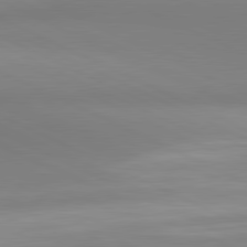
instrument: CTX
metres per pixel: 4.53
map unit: lApd
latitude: 81.1214
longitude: 143.7099
